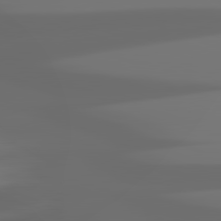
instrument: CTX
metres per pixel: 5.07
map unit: lApd
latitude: 82.1577
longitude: -146.4790
